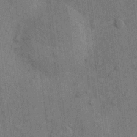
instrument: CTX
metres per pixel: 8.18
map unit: eHh
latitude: 10.8380
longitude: -66.4412
